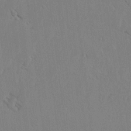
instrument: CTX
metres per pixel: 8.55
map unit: lAvf
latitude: -4.7841
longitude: -114.6679
